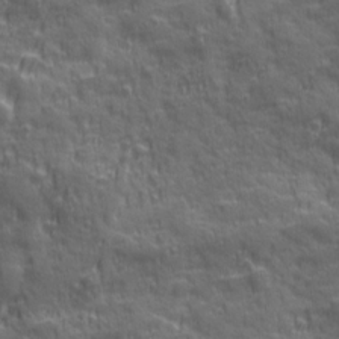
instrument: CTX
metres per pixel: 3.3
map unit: Ave
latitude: 19.7449
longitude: -132.6113
